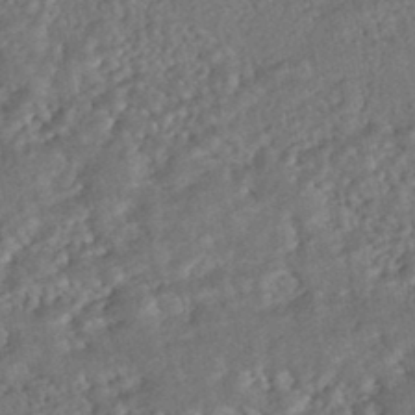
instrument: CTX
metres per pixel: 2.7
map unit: HNhu
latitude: -45.5021
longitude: 100.3684
